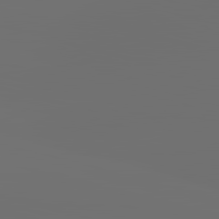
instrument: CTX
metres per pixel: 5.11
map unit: lApd
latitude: 83.6127
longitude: -131.4049
